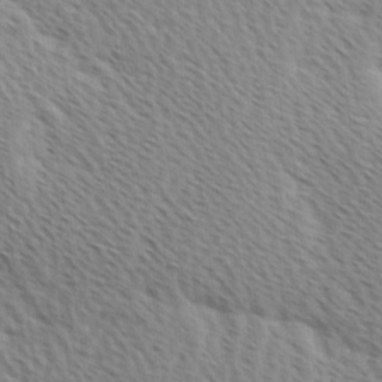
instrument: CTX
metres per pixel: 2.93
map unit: Ave
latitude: 0.4790
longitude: -115.3481
